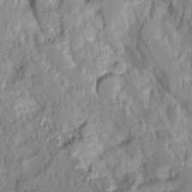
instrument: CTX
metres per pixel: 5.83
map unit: Aa
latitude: 7.1025
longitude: -128.1578
